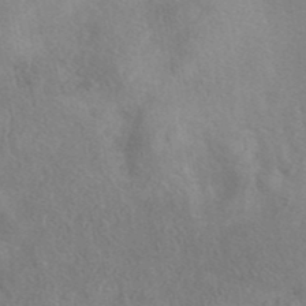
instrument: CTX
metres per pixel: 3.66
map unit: eAb
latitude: 40.3278
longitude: 108.3117
